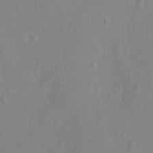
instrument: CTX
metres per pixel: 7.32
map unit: Ht
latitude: -9.1998
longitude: -21.6505
